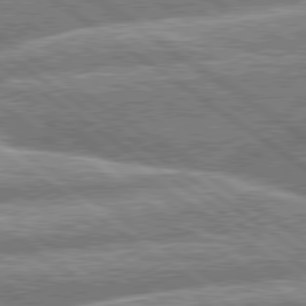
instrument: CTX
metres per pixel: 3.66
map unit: lApd
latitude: 79.7450
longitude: -158.8569
